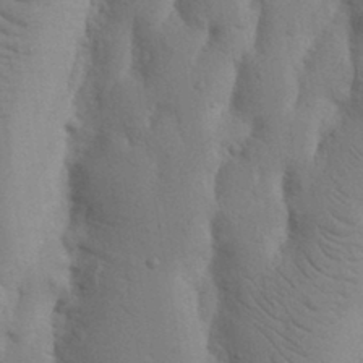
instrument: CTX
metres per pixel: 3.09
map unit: Nhu
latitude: 16.9892
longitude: -75.8583
